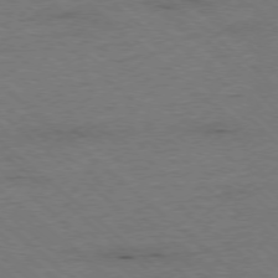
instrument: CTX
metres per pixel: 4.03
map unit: Ap
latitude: -77.8989
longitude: -85.6694
